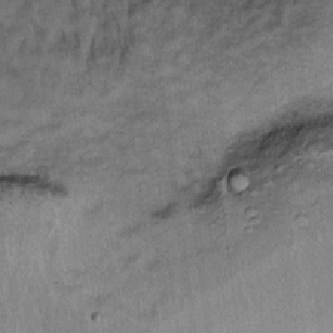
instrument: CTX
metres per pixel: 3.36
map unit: Ht
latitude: 8.9514
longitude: -36.3089
